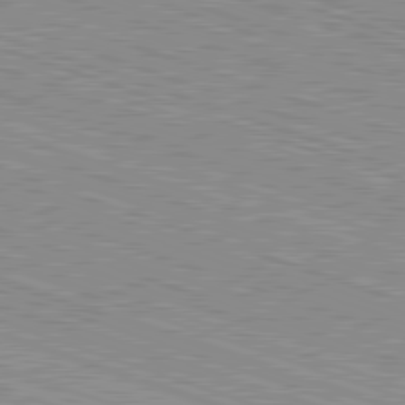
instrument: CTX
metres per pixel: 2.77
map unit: Hpe
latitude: -82.7652
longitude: 8.6329
